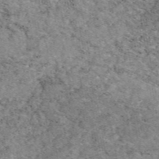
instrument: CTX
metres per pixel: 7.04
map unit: eAb
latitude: 47.4049
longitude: 114.8975
